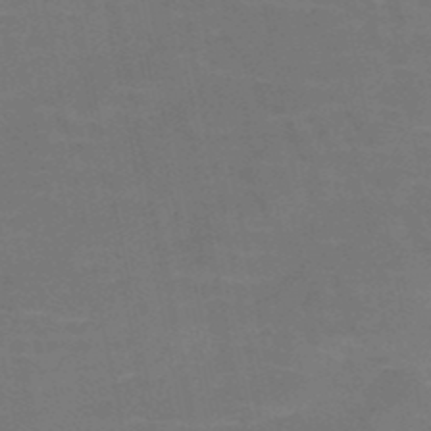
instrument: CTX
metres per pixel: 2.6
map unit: HNb
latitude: -51.2565
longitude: -48.0633
